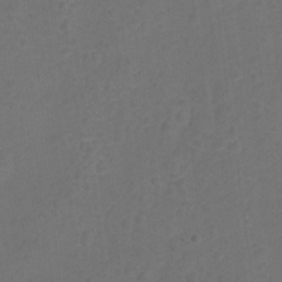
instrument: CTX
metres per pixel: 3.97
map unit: Hto
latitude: 4.6868
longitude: -32.8569
